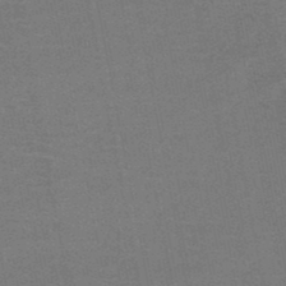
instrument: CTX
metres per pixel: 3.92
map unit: HNb
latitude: -48.1606
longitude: -42.1578
